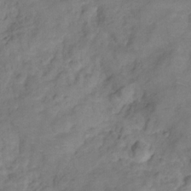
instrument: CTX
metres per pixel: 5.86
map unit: Hve
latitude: -31.5777
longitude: 95.9745
